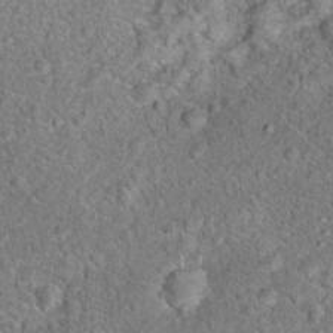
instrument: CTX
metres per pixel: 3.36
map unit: Hto
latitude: 18.1200
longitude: -42.8191
